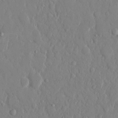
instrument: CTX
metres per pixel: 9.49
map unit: eHh
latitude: 12.8758
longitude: -69.4993
